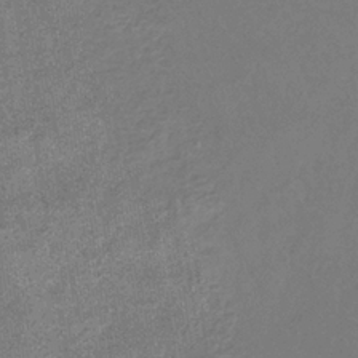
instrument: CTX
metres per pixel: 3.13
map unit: eHb
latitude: -35.3132
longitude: 78.4440
